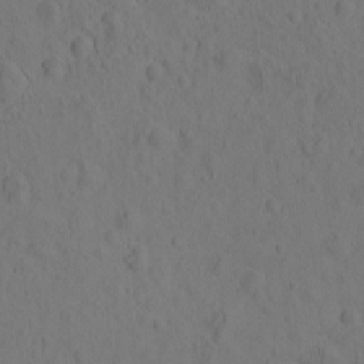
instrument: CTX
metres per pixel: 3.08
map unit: eHh
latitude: -0.6330
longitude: 16.3307
